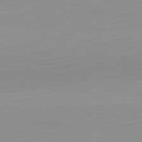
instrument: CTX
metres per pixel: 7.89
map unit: Hpe
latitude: -82.3684
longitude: 17.4644
